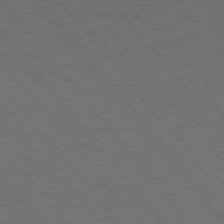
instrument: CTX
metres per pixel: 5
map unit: Ap
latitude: -76.1795
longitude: -62.4790
